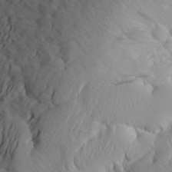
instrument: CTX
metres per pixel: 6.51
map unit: Aa
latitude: 26.5546
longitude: -144.6868
